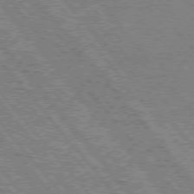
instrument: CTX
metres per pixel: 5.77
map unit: Hpe
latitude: 75.4993
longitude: -157.3670
